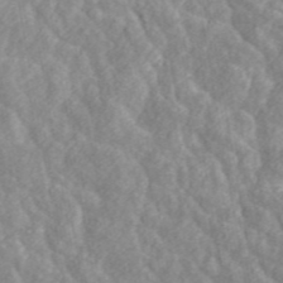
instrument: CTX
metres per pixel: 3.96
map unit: ANa
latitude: 45.2915
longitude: 23.6533
